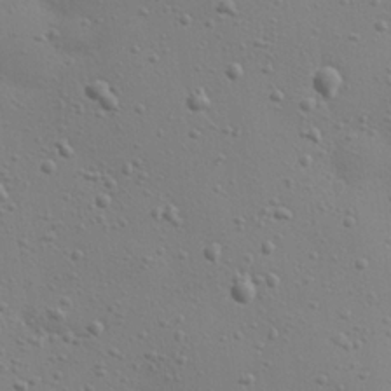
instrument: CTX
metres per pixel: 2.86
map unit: eHh
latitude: 24.6490
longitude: -69.8583
